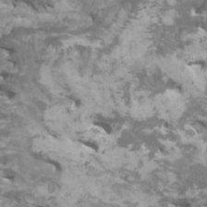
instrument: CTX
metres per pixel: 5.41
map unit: HNhu
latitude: 1.7449
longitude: 3.1242
